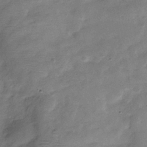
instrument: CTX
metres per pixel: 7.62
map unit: Hve
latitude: -31.3132
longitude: 92.7274
